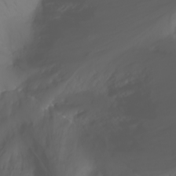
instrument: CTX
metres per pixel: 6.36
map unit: Htu
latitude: -7.1242
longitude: -71.8394
